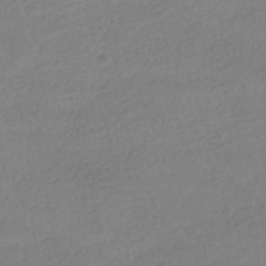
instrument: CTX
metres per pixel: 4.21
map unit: HNhu
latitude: -40.9353
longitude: 97.1620
